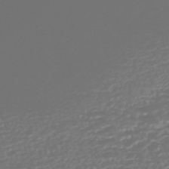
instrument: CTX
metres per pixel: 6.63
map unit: HNhu
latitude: -43.4454
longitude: 100.5762
